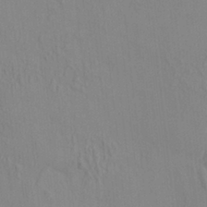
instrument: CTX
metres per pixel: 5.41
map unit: HNhu
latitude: 7.1403
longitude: 13.3321
